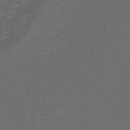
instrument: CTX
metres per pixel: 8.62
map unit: lHb
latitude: -42.5195
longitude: 69.7288
